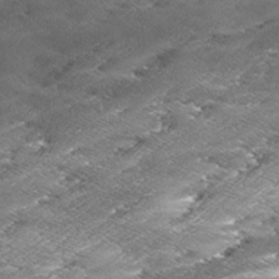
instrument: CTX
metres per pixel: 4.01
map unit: Ave
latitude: 16.9703
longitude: -136.9514
